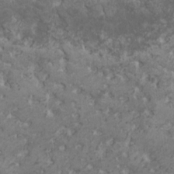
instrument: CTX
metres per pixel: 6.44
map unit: HNhu
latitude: 1.2159
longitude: 7.0864
